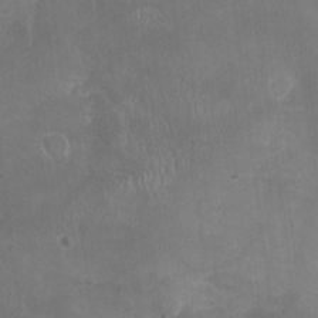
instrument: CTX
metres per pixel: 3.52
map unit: Nhu
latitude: -16.7841
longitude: -57.5749
